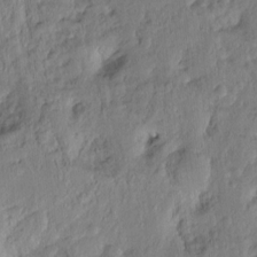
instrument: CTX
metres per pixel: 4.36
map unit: Hto
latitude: -14.5196
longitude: -41.8394
